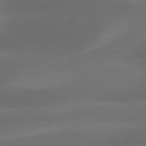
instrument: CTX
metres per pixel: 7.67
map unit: lApd
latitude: 81.2915
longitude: 126.8219
